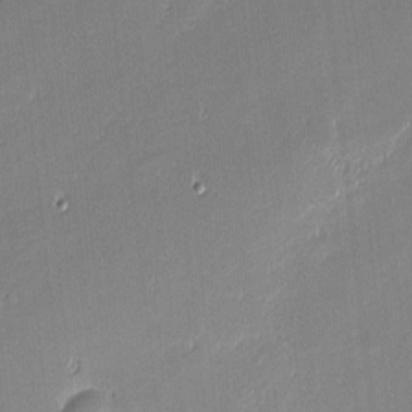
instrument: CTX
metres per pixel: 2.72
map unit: eHh
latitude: -2.6329
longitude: -82.2711
